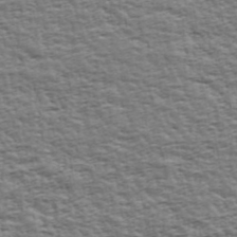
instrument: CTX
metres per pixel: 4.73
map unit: Ave
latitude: 43.3104
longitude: -112.3656
